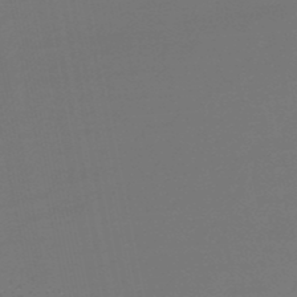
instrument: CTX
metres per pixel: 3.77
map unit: eHb
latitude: -49.8234
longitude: 78.6140
